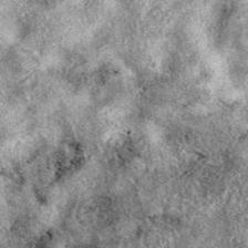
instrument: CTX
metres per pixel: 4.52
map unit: eAb
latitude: 39.5938
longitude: 111.4643
